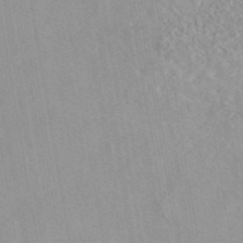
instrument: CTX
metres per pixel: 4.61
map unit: eAb
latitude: 44.2144
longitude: 115.7100
